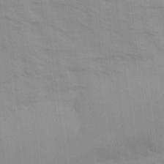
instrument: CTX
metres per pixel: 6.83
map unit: Ave
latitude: 14.3657
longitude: -103.9717
